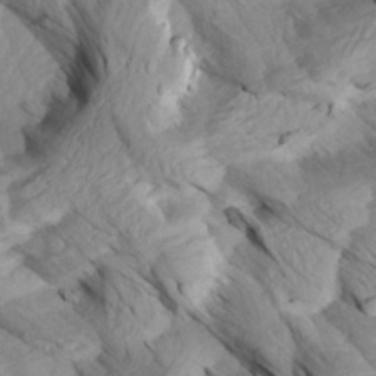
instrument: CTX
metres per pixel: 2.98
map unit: Aa
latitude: 27.1781
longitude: -133.5938
